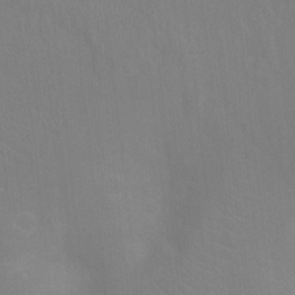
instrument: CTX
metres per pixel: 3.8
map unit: Ht
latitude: -2.9541
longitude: -17.7261
